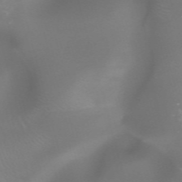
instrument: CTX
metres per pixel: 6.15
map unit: HNhu
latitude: -47.2376
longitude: 30.4440
